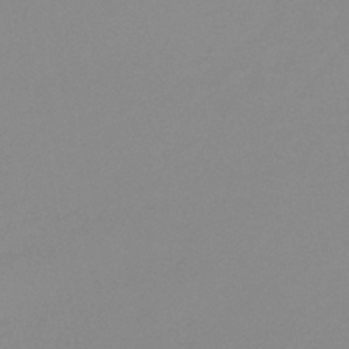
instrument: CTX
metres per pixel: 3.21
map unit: lHb
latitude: -44.3873
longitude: 63.5210
